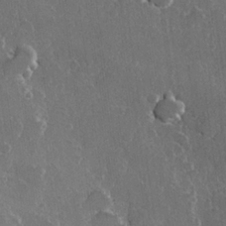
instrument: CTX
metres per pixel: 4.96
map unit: Hve
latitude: 22.5168
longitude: 147.8800
